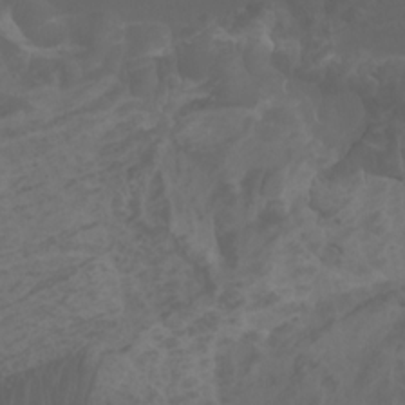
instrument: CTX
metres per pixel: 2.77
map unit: Aa
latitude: -7.8233
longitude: -80.2900
